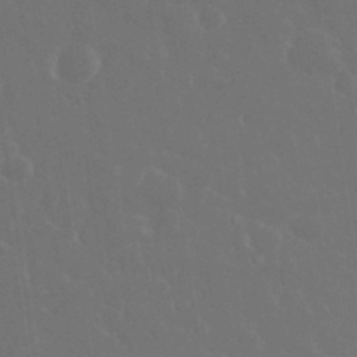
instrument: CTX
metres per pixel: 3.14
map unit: eHh
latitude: 33.4804
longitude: -60.2333
